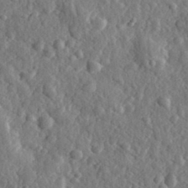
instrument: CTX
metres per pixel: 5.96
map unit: eHh
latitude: 34.9891
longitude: -80.4790
